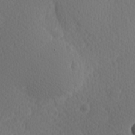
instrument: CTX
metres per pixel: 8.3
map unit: Hve
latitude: 13.9528
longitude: -91.3482
